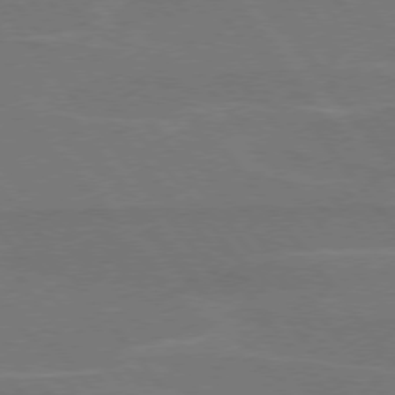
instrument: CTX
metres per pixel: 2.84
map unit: lApd
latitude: 75.2159
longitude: -67.8205
